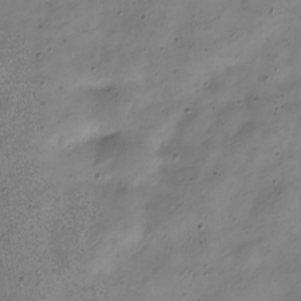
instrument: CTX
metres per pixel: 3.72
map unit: Nve
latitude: -23.5588
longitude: 106.6519
